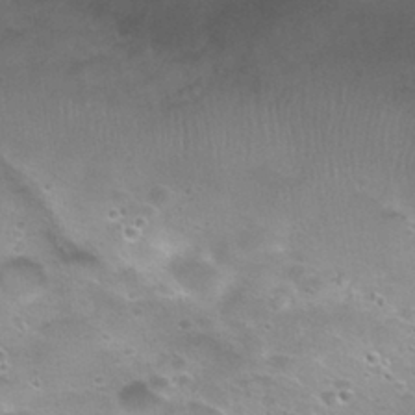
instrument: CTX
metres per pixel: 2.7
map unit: Nhu
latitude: 29.2537
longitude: -48.3089
